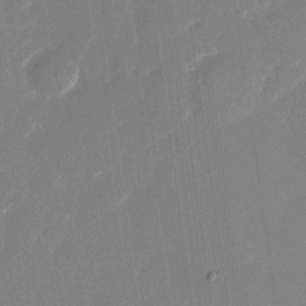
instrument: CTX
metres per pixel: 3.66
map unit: Nhu
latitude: -28.5574
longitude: -74.9703
